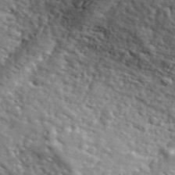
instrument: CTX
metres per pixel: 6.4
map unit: lHvf
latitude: 36.4034
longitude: -86.5168
